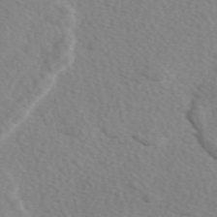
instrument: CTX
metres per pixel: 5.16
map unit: eAb
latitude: 49.7072
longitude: 117.4454
